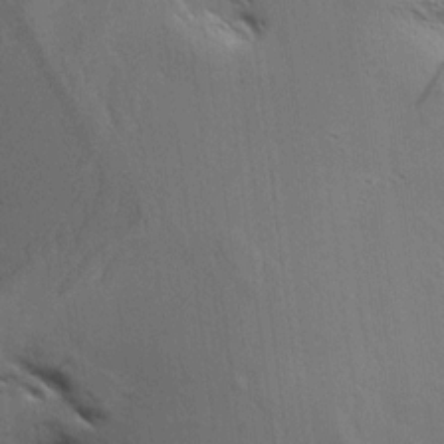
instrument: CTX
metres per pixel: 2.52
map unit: Aa
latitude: 9.4993
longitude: -142.3278
